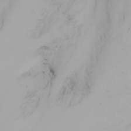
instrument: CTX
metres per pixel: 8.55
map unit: Nhu
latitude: -4.4818
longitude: -84.2145
